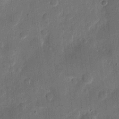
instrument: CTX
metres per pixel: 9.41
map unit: eHh
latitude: 11.6883
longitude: -68.7435
